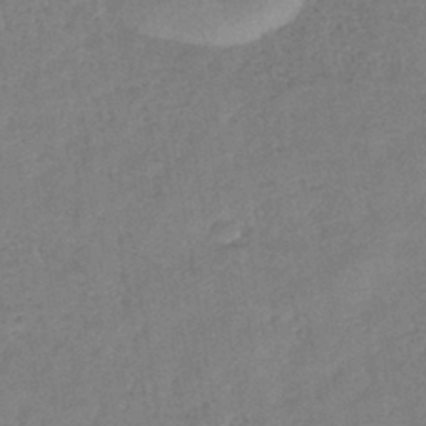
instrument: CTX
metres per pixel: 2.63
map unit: eHb
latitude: -40.5951
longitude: 79.4454
